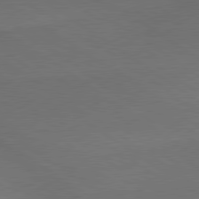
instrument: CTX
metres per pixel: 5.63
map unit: lApd
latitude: 79.6316
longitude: -177.8961
